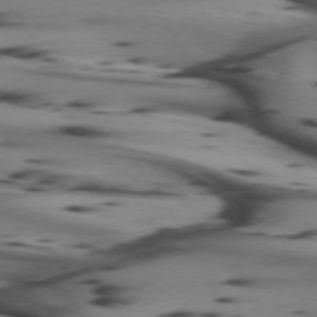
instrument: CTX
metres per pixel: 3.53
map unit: lApd
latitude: 74.5924
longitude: -64.2711
